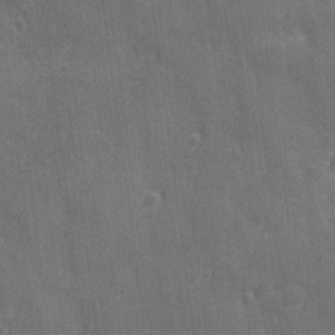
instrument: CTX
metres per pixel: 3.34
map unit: Ave
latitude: -7.9367
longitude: -120.2334
